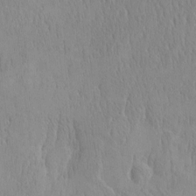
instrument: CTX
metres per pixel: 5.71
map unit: HNhu
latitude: -5.0864
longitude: 14.9731
